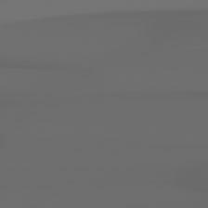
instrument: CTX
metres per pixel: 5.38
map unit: Hpe
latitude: 78.6113
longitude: -134.8569
